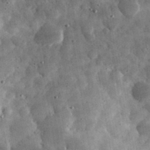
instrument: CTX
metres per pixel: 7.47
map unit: eHh
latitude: 33.8016
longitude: -70.1389
